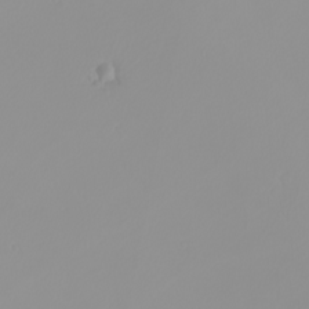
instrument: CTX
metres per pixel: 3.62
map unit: Nhu
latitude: -8.3306
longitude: -95.2537
